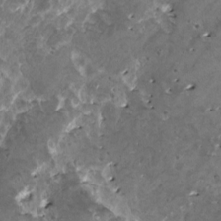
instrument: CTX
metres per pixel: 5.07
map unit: HNhu
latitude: 1.0836
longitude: 5.6344
